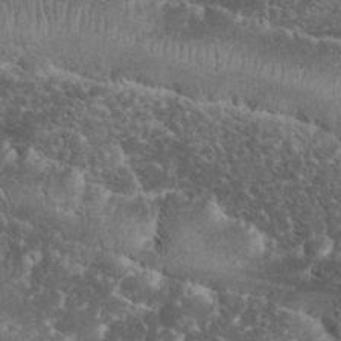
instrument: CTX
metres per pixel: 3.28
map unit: eHh
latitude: 32.8569
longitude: -64.6490
